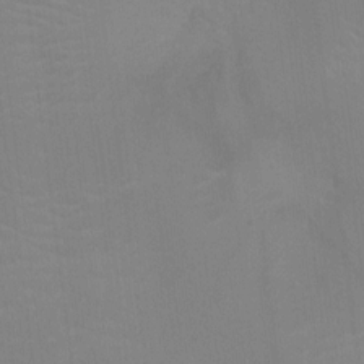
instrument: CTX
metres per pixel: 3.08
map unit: Ht
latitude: -2.9919
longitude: -17.5182
